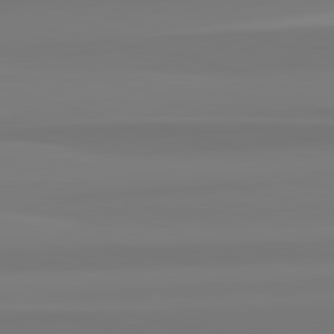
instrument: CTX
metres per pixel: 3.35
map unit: lApd
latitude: 82.7246
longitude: 172.0283
